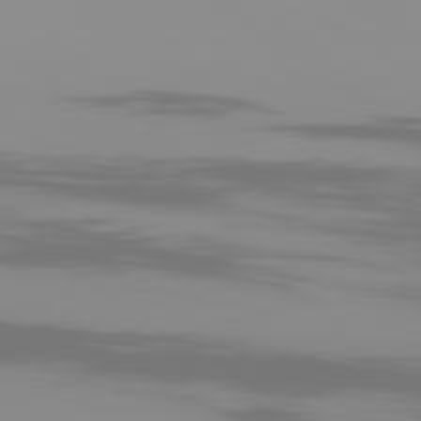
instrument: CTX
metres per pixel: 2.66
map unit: Ap
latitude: -79.6721
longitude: -94.0633
